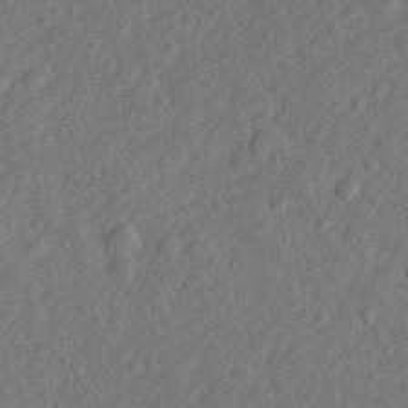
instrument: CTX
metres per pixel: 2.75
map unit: lHvf
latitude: 23.5182
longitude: 144.1417
